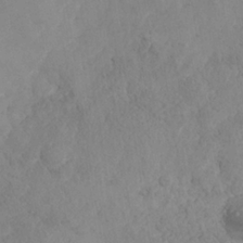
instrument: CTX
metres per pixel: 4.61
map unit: Nhe
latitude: -37.5588
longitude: 139.6155
